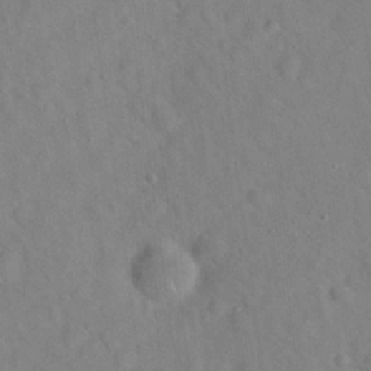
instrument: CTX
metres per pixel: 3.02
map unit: Hto
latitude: 19.9906
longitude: -53.8395
